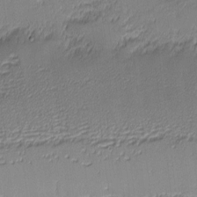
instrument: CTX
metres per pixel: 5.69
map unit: eHh
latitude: -3.2942
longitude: -81.7261
